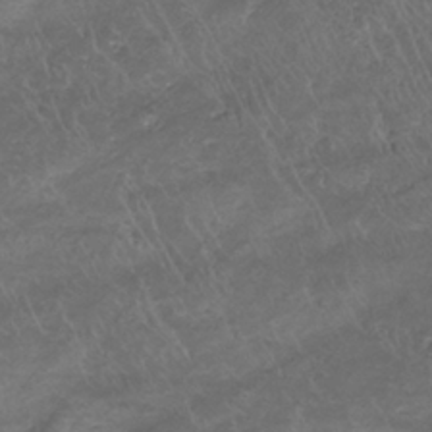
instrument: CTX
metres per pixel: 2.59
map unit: lHb
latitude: -33.4833
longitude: 67.7855
